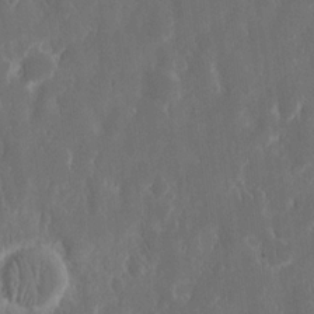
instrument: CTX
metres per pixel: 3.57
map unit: eHh
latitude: 15.5183
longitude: -73.0270
